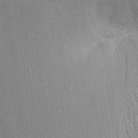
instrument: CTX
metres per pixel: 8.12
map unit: Aa
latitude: 17.3860
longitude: -148.9136
